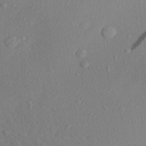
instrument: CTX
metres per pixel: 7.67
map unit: Aa
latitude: 27.1025
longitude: -142.8569
